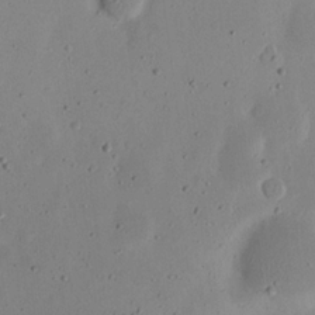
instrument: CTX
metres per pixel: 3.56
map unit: eHh
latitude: 23.3104
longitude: -70.2900
